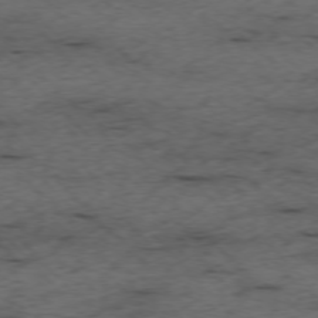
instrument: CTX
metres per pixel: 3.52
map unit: Ap
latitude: -76.2739
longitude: -91.0836
